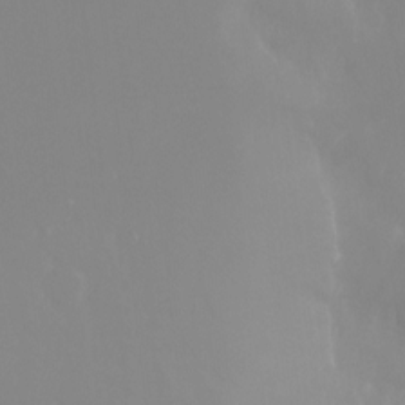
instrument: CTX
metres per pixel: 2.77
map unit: Nhu
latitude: -13.3510
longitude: -59.9528
